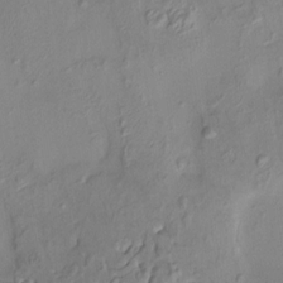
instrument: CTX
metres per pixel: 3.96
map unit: HNhu
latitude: 8.0822
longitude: -1.4048
